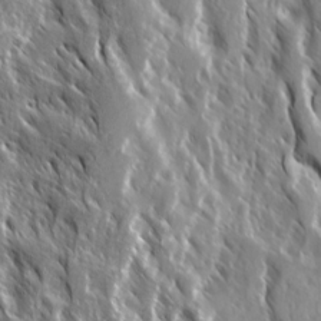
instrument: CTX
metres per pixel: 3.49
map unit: Ave
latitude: 15.1593
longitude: -132.8758
